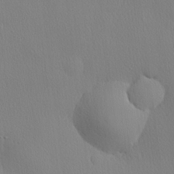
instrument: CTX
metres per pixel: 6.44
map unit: lHvf
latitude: 20.4412
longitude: 142.2928
